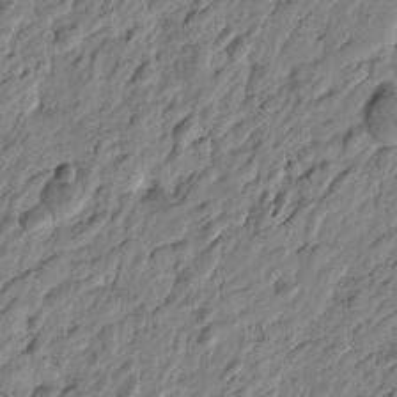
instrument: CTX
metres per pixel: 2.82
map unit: Htu
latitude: -3.9745
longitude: 178.8030
